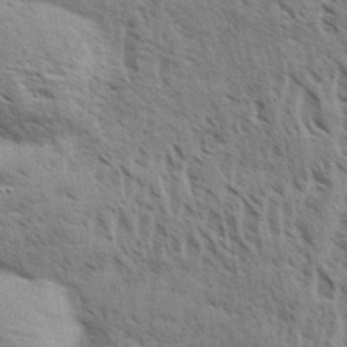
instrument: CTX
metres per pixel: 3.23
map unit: eHh
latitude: 33.9339
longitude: -140.8569
